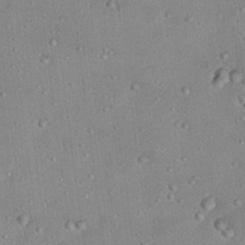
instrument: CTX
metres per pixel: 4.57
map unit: Nhu
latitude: 17.4237
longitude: -29.7449
